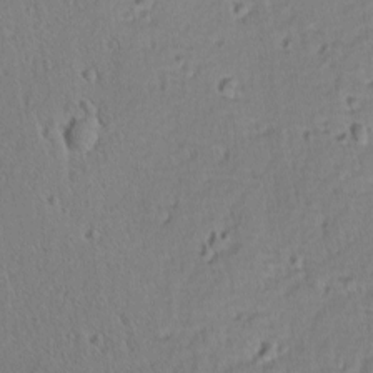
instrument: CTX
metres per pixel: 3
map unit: lAvf
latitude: -9.6155
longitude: -119.9717
